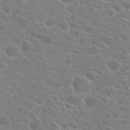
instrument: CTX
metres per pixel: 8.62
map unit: Hto
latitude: 21.5749
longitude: -39.3671
